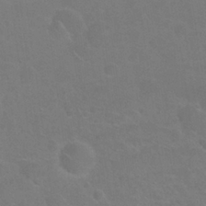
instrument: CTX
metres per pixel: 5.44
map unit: Nhu
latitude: 25.5749
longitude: -51.7260
